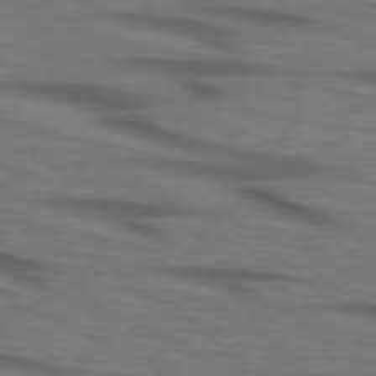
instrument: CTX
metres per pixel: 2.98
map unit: lApd
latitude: 73.2915
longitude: -73.3104
